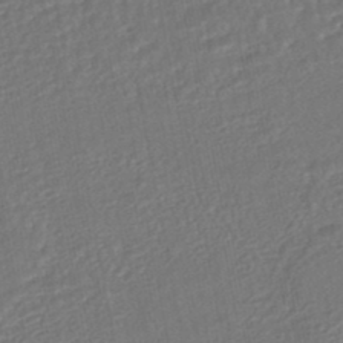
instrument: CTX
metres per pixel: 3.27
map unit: HNhu
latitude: -46.2172
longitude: 102.0850
